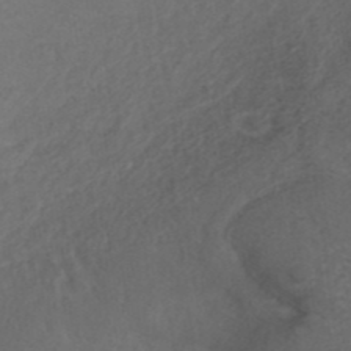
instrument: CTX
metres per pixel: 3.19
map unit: ANa
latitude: 42.1767
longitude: 27.8233
